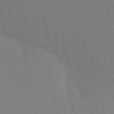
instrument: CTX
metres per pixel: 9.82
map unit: Nhu
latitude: -11.1998
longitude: -75.3293
